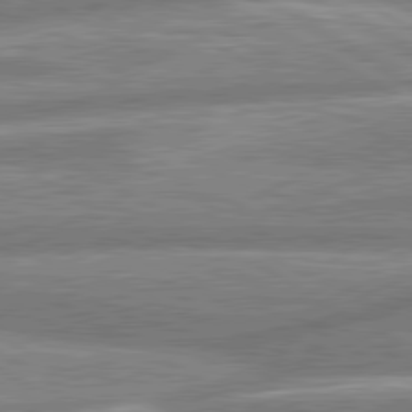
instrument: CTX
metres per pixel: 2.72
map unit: lApd
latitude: 80.6301
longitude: -165.6316
